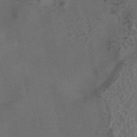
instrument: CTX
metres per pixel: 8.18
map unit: eAb
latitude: 43.4049
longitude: 106.7841
